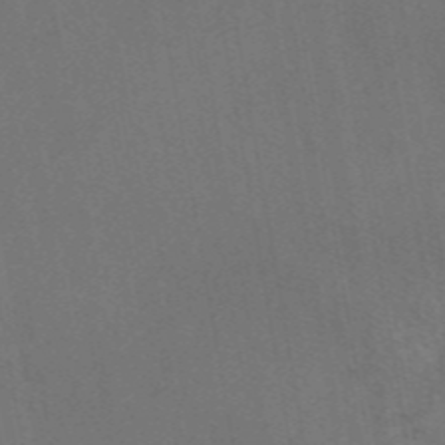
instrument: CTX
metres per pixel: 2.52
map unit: eAb
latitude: 47.0459
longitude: 108.9920
